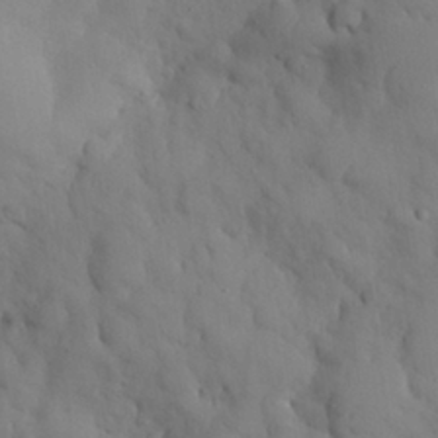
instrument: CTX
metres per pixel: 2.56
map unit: Nhu
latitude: 27.0270
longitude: -72.6113
